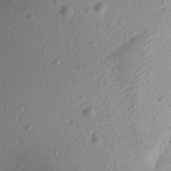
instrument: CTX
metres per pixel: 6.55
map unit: Aa
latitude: 13.1592
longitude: -141.0080
